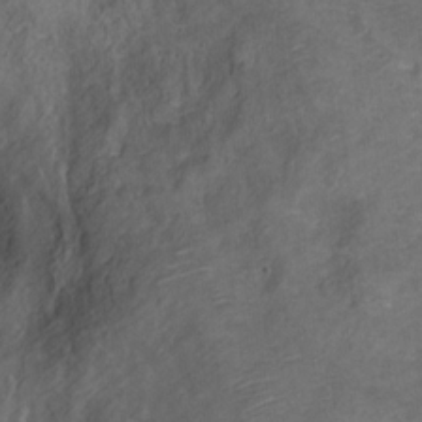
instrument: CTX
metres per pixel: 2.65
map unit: Ht
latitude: 5.4804
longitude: -36.4412
